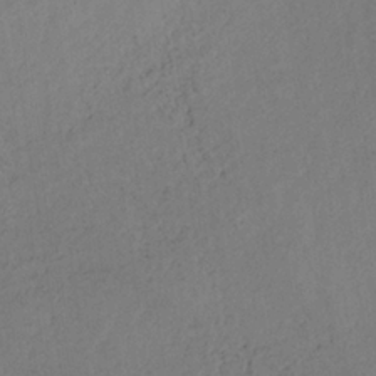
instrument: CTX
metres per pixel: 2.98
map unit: HNb
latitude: -33.3699
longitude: 63.8044
